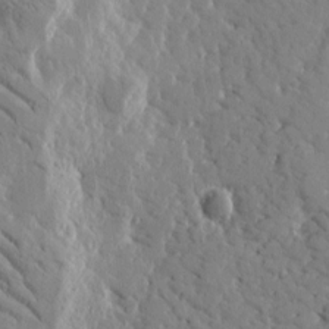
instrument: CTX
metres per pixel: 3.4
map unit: Htu
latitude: -1.8990
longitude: 175.3698
